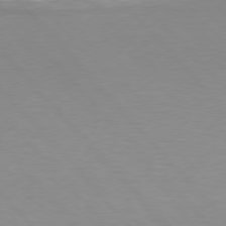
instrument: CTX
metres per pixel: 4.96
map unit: Hpe
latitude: 76.5734
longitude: -155.4615
